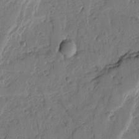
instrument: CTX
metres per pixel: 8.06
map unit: Ht
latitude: 9.8772
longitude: -78.0255
